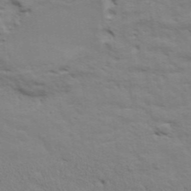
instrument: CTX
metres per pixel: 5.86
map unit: Aa
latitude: 33.2915
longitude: -136.0633
